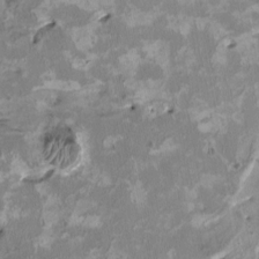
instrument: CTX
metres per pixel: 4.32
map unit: HNhu
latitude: 3.1592
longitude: -4.4601
